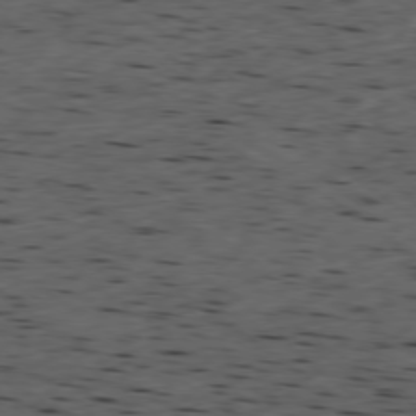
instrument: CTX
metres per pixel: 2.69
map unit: Ap
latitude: -77.6911
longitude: -71.9717
